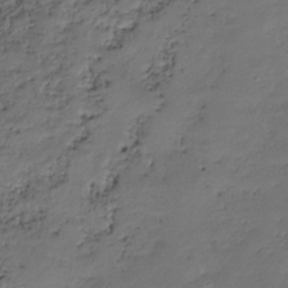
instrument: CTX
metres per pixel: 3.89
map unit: HNhu
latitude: -36.7085
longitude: 33.5210
